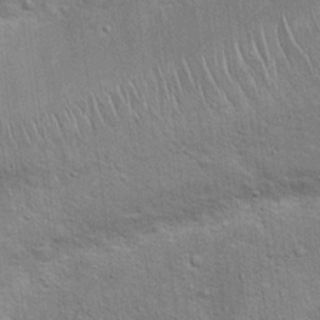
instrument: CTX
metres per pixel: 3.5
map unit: Hto
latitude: 18.7057
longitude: -52.0444
